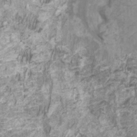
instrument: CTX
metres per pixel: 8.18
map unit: HNhu
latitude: 2.2522
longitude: -2.3656
